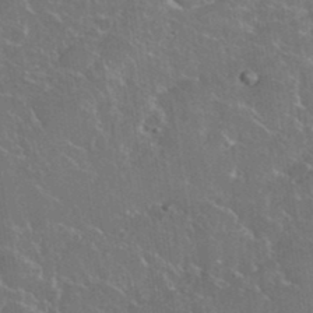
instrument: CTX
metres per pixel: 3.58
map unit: eHh
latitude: 37.5182
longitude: -61.2726
